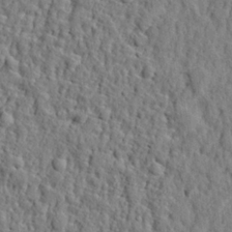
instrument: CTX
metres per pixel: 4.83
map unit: eHh
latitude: 26.3467
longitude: -77.9150
